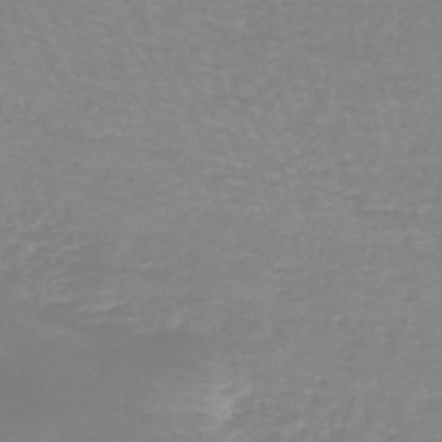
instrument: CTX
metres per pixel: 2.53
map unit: lHb
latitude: -44.2362
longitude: 53.7477
